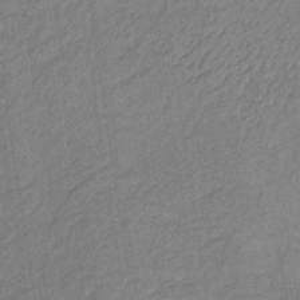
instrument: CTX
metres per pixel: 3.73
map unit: lHb
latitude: -35.6155
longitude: 68.5006
